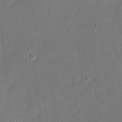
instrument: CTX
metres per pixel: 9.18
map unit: eHh
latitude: 7.4993
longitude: -68.8380
